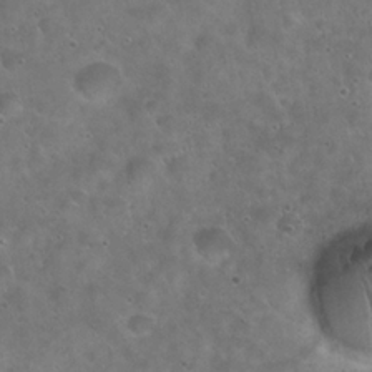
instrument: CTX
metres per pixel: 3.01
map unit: Hto
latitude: 21.7261
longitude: -54.4790
